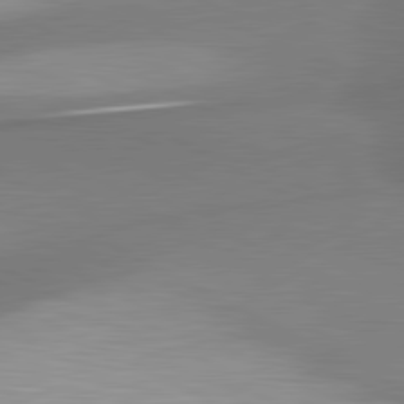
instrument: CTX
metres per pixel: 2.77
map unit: lApd
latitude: 80.9325
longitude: 176.0283
